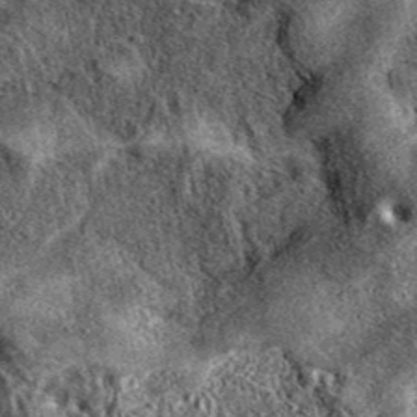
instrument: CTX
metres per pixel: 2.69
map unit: eAb
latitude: 38.8002
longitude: 109.7100
